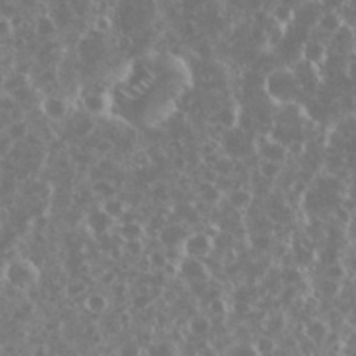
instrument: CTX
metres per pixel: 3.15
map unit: eHh
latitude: 34.4979
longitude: -60.6868
